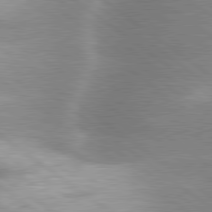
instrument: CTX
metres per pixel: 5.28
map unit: lApd
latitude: 80.0444
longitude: -119.3859
